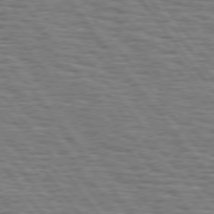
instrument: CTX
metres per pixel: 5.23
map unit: Hpe
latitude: 74.9136
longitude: -153.1592
